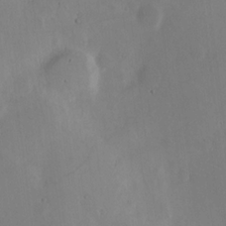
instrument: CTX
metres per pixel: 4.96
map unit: Hve
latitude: 19.1403
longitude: 150.3684
